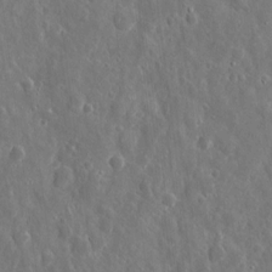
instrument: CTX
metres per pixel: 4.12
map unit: eHh
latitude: 11.7072
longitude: -73.1781
